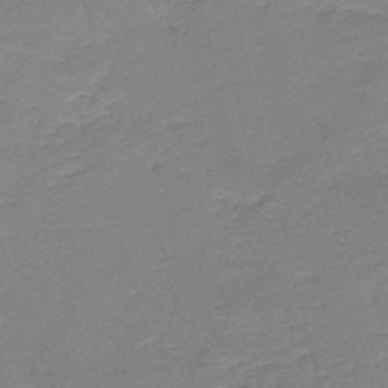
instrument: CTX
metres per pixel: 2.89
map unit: HNb
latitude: -49.5399
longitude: -42.2523
